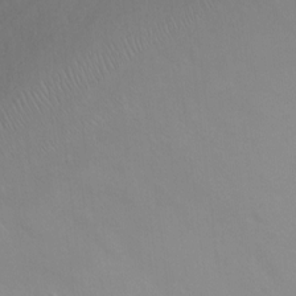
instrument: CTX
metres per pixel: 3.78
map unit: Ht
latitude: 0.6490
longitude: -35.6882
